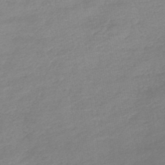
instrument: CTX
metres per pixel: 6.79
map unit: lHb
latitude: -44.3873
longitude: 71.9556
